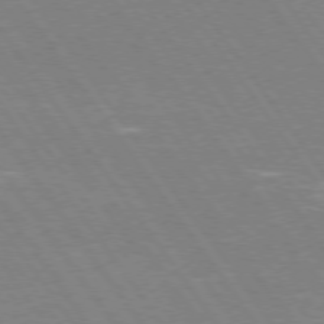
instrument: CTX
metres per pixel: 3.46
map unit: Hpe
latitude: 74.1200
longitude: -141.4993
